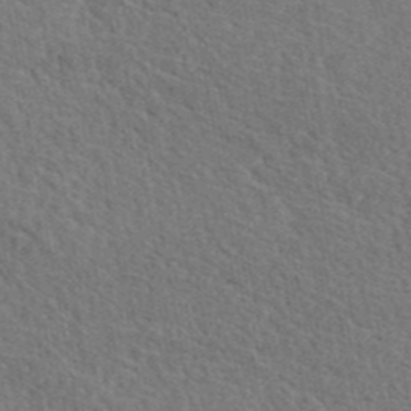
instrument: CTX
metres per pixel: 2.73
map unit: eAb
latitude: 43.7828
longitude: 112.8597
